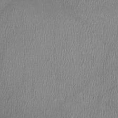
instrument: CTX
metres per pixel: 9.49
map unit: HNhu
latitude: -2.8974
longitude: -6.9892
